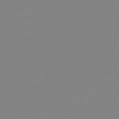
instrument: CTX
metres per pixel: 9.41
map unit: lHb
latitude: -49.0865
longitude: 81.6722
